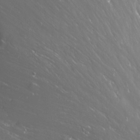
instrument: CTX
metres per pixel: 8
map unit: Nhu
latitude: -12.3306
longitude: -61.4615
